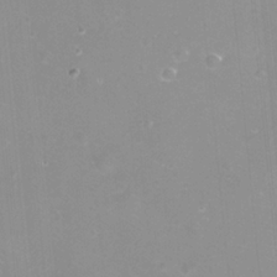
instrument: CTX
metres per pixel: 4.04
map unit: eHh
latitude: -12.1228
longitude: -60.9324
